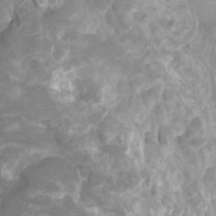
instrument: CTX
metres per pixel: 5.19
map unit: Htu
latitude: -10.4062
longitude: -75.0081
